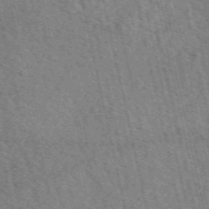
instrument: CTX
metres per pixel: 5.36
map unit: eAb
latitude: 51.2159
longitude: 113.6155
